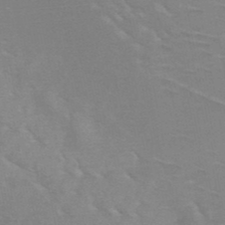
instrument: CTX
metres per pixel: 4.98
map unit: HNb
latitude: -49.4266
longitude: -47.4049
